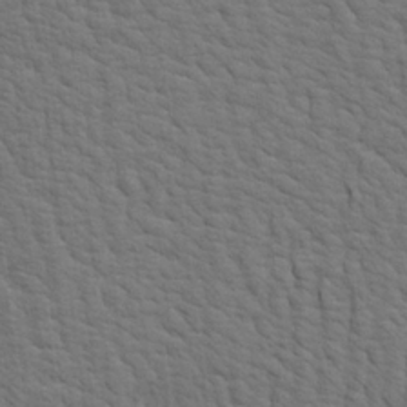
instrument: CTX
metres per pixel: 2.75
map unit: Aa
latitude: 19.7827
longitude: -141.8772
